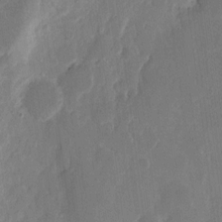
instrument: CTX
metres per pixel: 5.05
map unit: eHh
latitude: 9.9528
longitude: -68.3090
